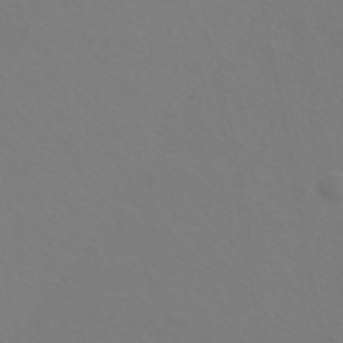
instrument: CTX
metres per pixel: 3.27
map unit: ANa
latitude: 44.4223
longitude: 27.3509
